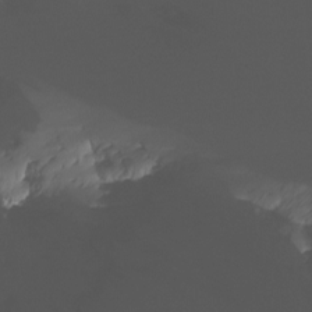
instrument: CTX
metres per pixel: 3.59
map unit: Nhu
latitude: -12.8597
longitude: -51.1592
